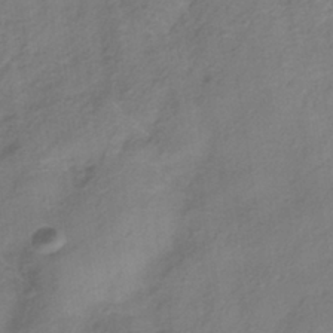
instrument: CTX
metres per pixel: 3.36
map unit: HNhu
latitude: -39.0676
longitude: 107.0676
